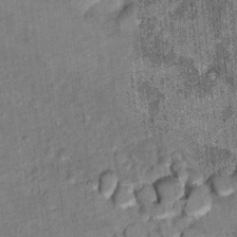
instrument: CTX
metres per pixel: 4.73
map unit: Hto
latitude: 9.3482
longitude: -36.3845
